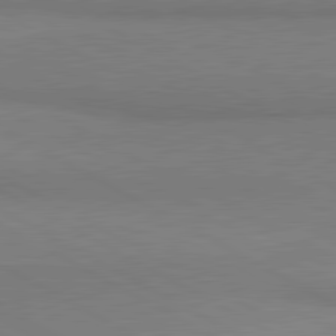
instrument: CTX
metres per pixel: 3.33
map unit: lApd
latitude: 81.0647
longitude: 158.8596
